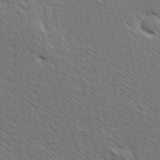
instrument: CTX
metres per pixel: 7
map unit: Ave
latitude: 8.0633
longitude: -105.9528
